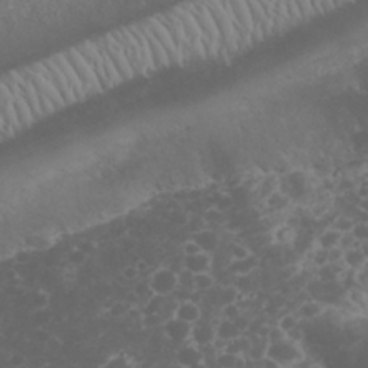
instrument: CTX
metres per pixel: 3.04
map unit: eHh
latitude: 32.5924
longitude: -62.2334
